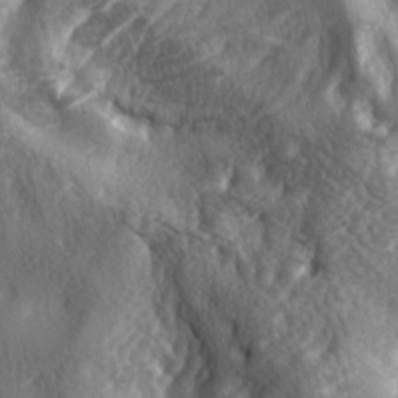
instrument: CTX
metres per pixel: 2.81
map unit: lAa
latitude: -4.8786
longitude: -124.4223
